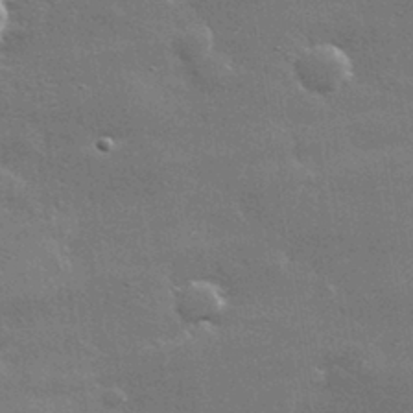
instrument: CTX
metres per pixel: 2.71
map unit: lHvf
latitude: 32.1200
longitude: -91.4804
